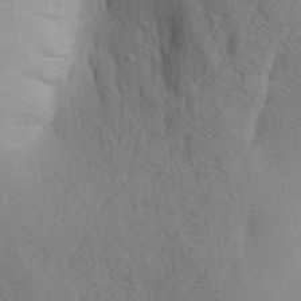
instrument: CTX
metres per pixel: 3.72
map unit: Aa
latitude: 27.4427
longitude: -148.3278
